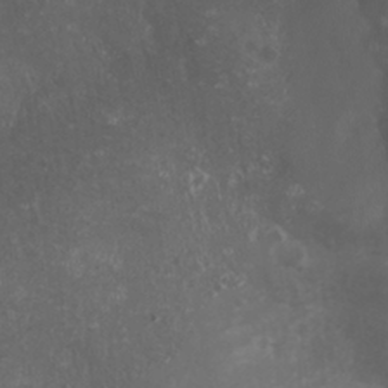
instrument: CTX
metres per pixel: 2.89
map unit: Nhu
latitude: -0.9542
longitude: -78.4223
